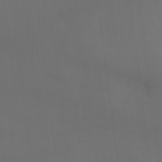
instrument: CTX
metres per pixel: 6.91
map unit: Ht
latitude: -4.0472
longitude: -60.5357
